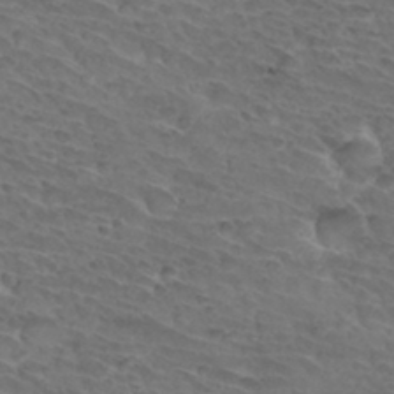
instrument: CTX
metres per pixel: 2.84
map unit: Hto
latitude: 32.8380
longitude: -46.0444
